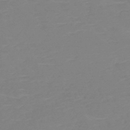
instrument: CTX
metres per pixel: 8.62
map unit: HNb
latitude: -49.2565
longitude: -51.6316
